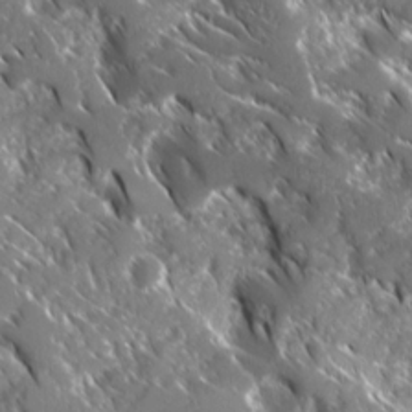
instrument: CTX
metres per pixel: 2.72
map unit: Ave
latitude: 16.9325
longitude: -130.4790
